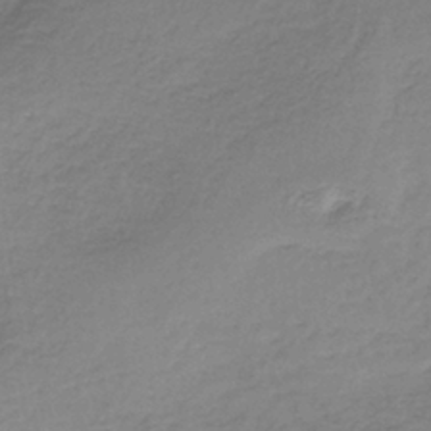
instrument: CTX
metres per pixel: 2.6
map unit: lHb
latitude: -36.8786
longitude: 61.2187
